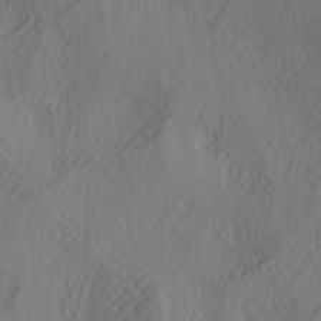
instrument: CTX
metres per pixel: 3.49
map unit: lAa
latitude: -4.0094
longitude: -123.7450
